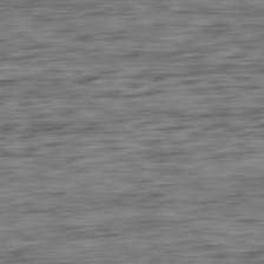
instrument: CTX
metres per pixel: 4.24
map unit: Ap
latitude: -80.9353
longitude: -96.4601
